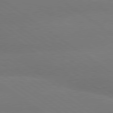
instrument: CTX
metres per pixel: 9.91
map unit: lApd
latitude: 79.7450
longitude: -151.1970
